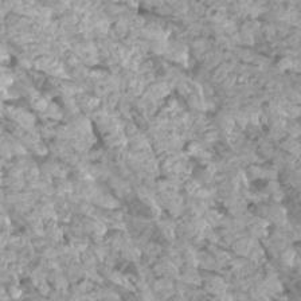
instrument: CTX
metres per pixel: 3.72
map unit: Htu
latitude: 3.6883
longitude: -21.2159
